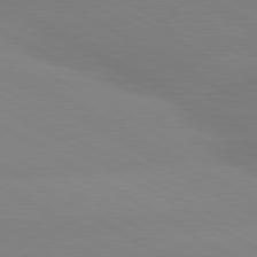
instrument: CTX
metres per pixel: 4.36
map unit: lApd
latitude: 80.2900
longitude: -153.0837
